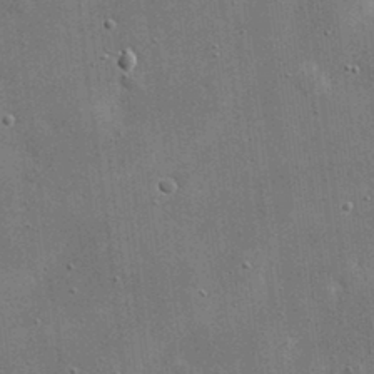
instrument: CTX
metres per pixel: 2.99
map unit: eHh
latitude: 20.5735
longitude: -67.1970
